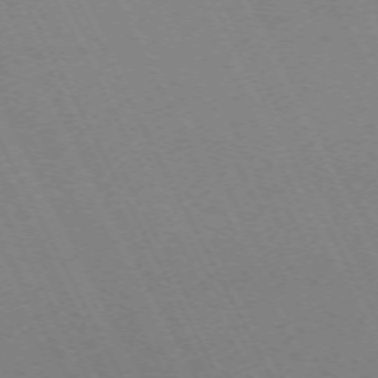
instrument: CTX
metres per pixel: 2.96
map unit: Hpe
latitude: -71.1998
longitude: 8.7841
